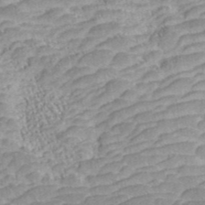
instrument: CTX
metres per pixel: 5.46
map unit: ANa
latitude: 43.2915
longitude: 36.2928
